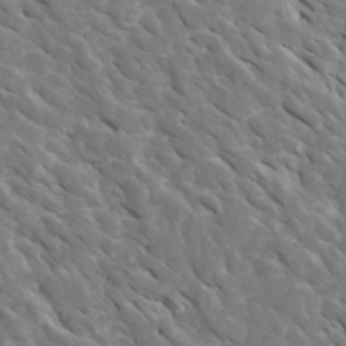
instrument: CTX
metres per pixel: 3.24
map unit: Htu
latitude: 1.7071
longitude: 142.9919
